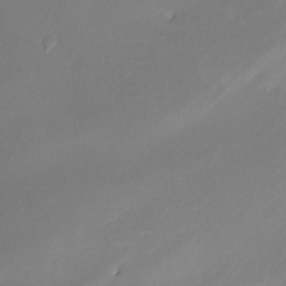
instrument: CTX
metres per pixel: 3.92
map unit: Nhe
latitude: -31.6911
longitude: -116.2145
